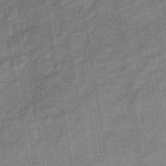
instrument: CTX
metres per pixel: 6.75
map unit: lHb
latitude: -39.5210
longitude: 74.4818
